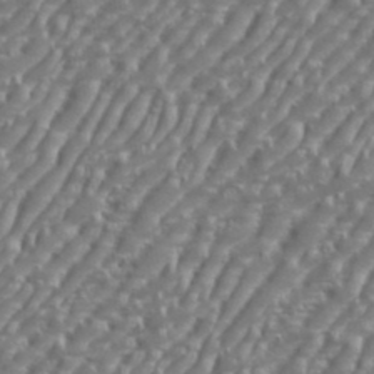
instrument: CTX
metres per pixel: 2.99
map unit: eHh
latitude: 36.0633
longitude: -133.9906
